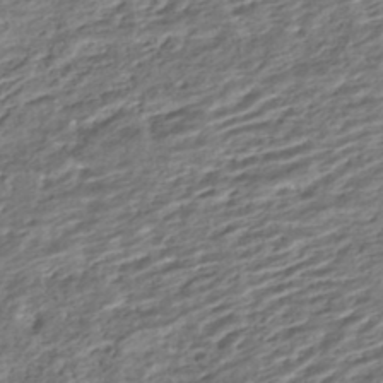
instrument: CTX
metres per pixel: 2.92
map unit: HNhu
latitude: -43.1242
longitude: 104.4440
